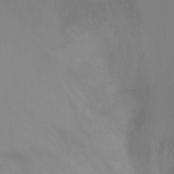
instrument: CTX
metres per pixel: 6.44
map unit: Ht
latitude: -9.0864
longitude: -33.4993
